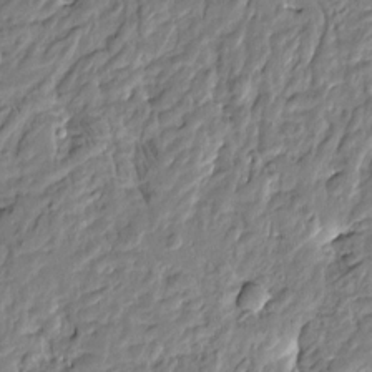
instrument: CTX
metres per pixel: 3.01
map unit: Htu
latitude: -3.2942
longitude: 178.7841
